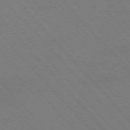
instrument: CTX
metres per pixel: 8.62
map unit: Hpe
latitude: -76.6518
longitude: -12.9892
